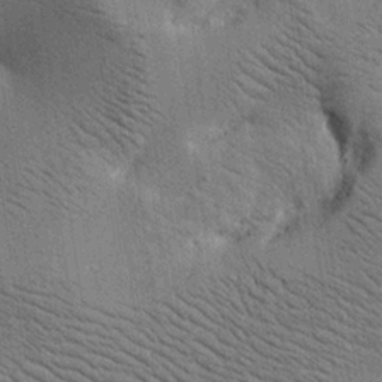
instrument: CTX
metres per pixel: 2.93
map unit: lAa
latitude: 18.8758
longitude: -139.7450
